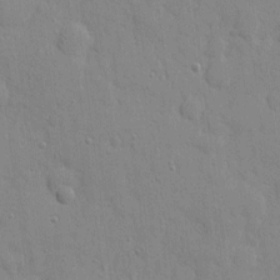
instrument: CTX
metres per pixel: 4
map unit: eHh
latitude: 6.1389
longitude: -72.3090
